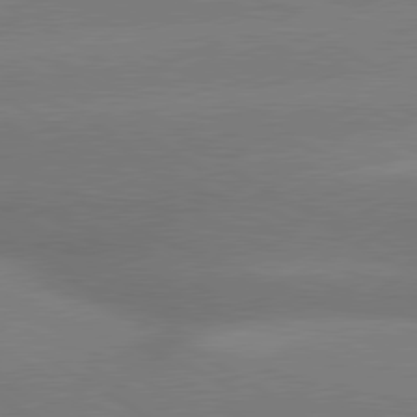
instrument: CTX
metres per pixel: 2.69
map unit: lApd
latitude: 80.2522
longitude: -149.2537
